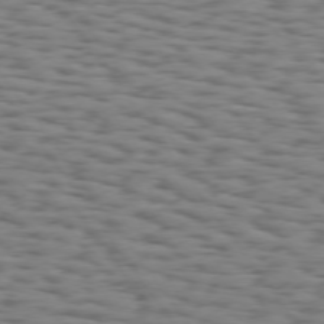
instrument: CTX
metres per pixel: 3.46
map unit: Hpe
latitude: 73.9717
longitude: -133.0647
